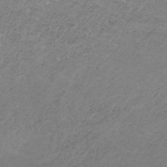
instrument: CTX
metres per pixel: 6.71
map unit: HNb
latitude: -32.5574
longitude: 60.5574
